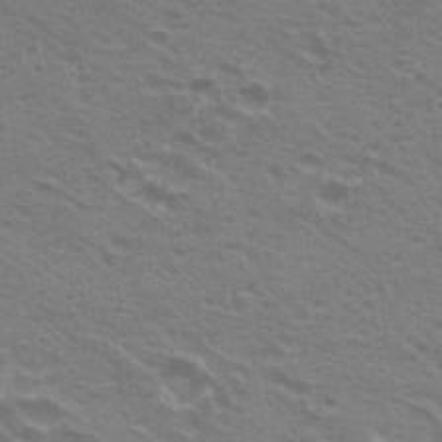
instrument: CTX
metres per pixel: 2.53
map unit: Hto
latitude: 22.3467
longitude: -31.1026
